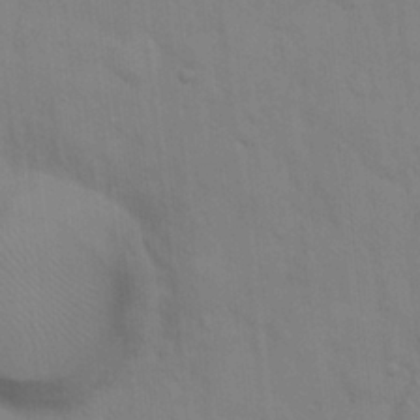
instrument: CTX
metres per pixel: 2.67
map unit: Hto
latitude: 13.8206
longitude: -57.7260
